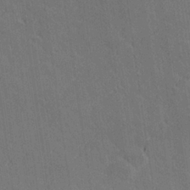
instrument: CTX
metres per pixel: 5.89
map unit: Hve
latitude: 27.3482
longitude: 143.8989
